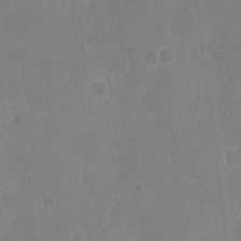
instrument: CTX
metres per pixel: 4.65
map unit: eHh
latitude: 6.0444
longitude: -67.0080
